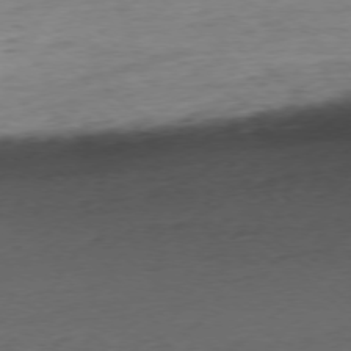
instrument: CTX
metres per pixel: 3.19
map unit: Ap
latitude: -77.0297
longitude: -79.4805
